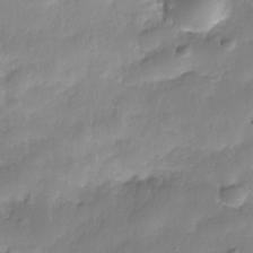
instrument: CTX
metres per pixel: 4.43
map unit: Nhe
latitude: -36.3306
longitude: -178.4412
